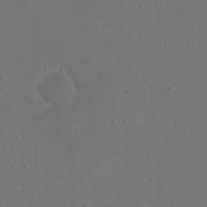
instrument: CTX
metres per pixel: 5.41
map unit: eHh
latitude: 23.4048
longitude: -66.7246
